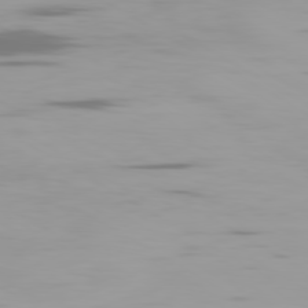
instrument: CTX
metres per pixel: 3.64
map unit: Ap
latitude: -80.1984
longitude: -61.0458
